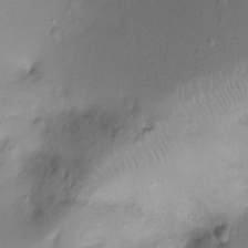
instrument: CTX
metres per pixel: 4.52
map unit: Ht
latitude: -10.0850
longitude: -39.1781
